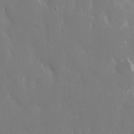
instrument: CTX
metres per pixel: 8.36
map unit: eHh
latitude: 15.5183
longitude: -71.2726
